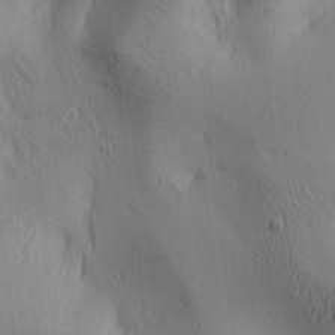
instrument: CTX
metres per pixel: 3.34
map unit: lAa
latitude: 6.0444
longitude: -114.3467
